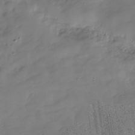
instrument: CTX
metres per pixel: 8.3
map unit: Hve
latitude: -29.8989
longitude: 92.0283
